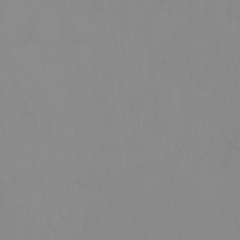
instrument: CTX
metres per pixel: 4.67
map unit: Ht
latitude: 3.8772
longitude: -28.8569
